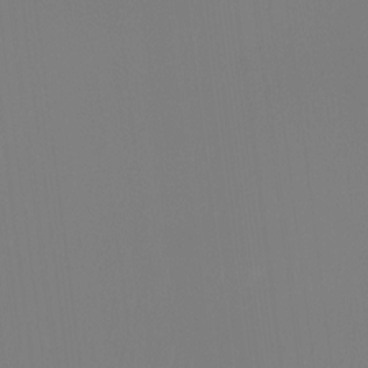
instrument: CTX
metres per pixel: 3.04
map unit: Ht
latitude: -14.9542
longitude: -48.3278
